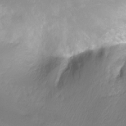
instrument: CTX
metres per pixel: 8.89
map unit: Ht
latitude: -10.0472
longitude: -39.9717
